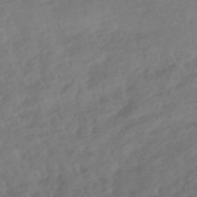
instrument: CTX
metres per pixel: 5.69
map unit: HNhu
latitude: -41.4643
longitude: 93.0108
